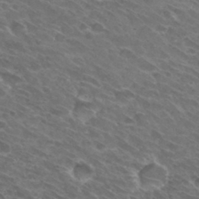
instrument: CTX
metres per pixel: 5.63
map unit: Hto
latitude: 31.6127
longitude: -44.1389
